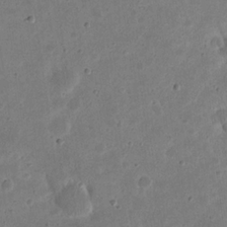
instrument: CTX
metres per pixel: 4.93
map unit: eHh
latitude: 22.0633
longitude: -67.6693
